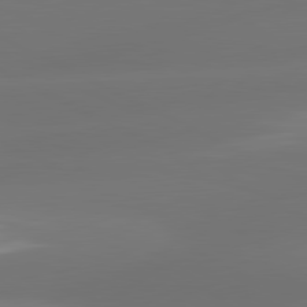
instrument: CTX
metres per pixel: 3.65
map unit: lApd
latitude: 81.2915
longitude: -164.1956
